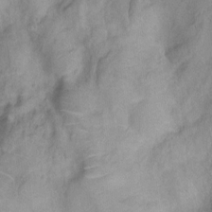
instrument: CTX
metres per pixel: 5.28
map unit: Ht
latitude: -6.3117
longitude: -21.4049
